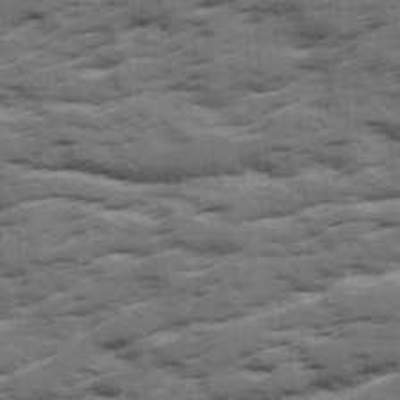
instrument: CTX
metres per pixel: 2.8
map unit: Ave
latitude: 18.5168
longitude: -129.8394
